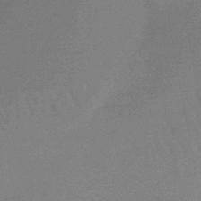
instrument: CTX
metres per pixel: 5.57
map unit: lHb
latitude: -48.8030
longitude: 65.9178
